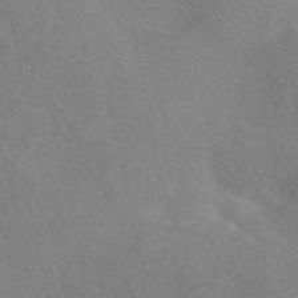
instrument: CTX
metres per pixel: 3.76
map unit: eAb
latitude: 49.7072
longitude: 118.2362
